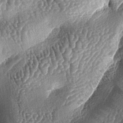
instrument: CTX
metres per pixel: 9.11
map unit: lAa
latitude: -5.5588
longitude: -127.6505
